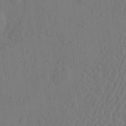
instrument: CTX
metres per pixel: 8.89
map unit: eHh
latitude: -2.9352
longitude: 18.6707
